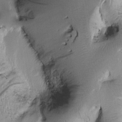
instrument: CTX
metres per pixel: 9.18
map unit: Htu
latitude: 1.2915
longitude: 175.7666
